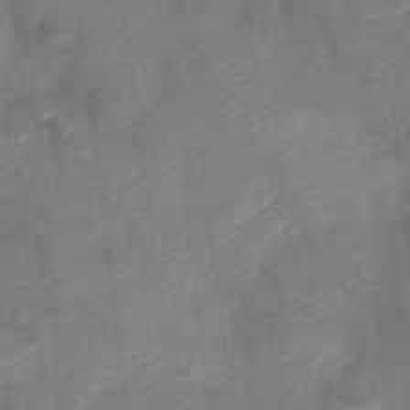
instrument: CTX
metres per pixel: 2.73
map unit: Nve
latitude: -18.6518
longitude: 106.8975
